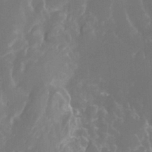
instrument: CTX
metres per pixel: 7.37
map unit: Htu
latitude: -13.1053
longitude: -71.7827
